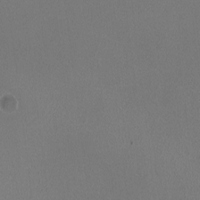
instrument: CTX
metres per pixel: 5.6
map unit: HNhu
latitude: -0.7275
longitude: -0.5168
